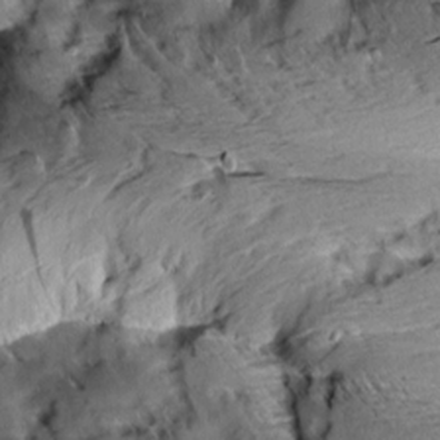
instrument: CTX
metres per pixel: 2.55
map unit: Aa
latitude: 10.5546
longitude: -142.7624
